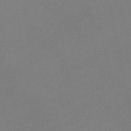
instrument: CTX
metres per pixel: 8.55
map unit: lHb
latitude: -37.6344
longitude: 73.0864
